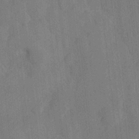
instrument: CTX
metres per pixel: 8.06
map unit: Hve
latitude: 25.8016
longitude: 148.9920
